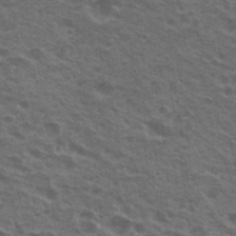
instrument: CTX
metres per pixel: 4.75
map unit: Nhu
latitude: 19.9528
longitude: -31.0270
